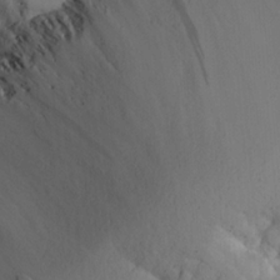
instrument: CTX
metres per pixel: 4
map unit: Aa
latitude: 25.1592
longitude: -131.6505
